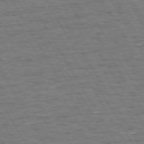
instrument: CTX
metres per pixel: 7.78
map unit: Hpe
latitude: 72.4601
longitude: -123.4237
